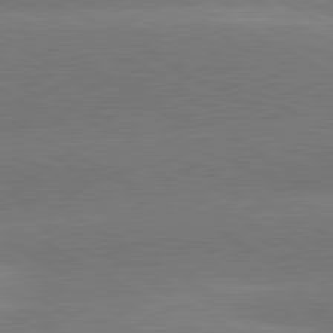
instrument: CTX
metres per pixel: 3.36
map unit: lApd
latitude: 80.9892
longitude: -152.7058
